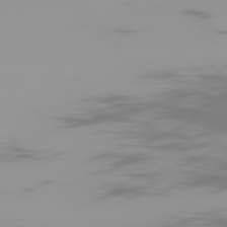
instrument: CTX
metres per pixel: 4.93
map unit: Ap
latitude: -77.3321
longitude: -73.5560
